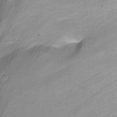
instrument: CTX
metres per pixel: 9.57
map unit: Nhu
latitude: -12.4440
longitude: -61.7638
